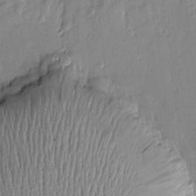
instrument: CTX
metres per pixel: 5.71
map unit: Htu
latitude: -5.9367
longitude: 174.3684
